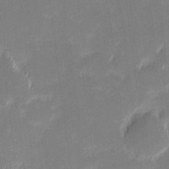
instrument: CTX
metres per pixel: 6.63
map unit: eHh
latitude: -1.8801
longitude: -83.6693
